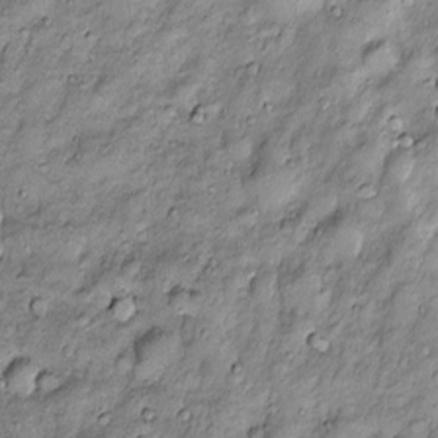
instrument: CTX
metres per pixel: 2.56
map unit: Htu
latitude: -4.1228
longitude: 159.3132
